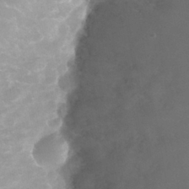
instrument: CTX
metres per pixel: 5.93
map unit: Nhu
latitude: 28.0822
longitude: -63.4616
